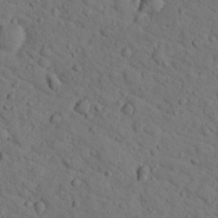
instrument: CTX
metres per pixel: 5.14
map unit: lHvf
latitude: 13.7639
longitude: 178.0472
